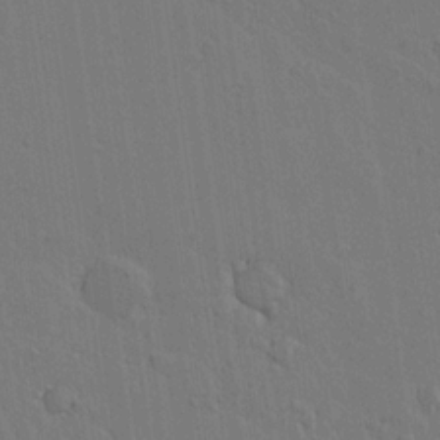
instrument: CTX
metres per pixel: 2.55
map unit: lAvf
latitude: 15.1970
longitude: -126.9136
